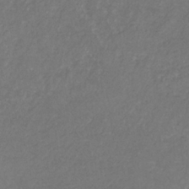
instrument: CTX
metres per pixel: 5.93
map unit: eHb
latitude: -32.7464
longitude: 71.1242
